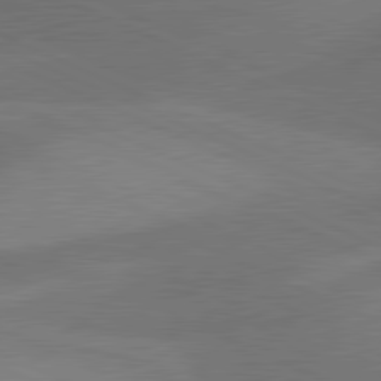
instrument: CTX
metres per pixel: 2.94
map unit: lApd
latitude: 81.1592
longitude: 125.0297
